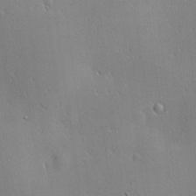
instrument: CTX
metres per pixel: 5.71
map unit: Hve
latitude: 18.5734
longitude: 150.0850
